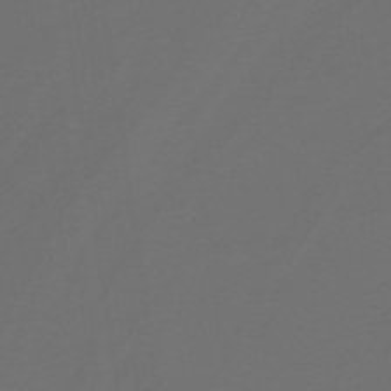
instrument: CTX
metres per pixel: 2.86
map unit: lHb
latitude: -39.8234
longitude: 53.4076
